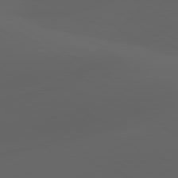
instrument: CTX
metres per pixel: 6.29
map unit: lApd
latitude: 80.6301
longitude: -85.7450
